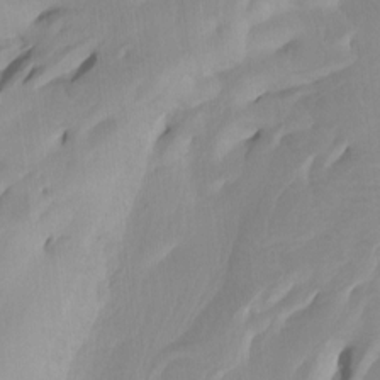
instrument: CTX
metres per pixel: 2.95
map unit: Htu
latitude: -3.6154
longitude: -74.1200
